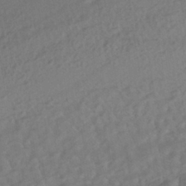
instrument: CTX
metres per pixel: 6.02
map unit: HNhu
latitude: -41.9556
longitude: 101.7099
